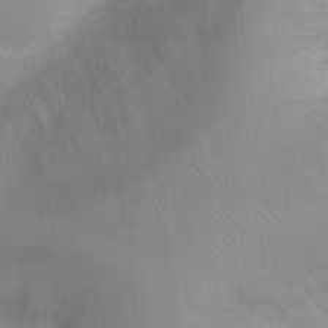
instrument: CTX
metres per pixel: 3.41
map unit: Ht
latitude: -6.2172
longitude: -21.6505
